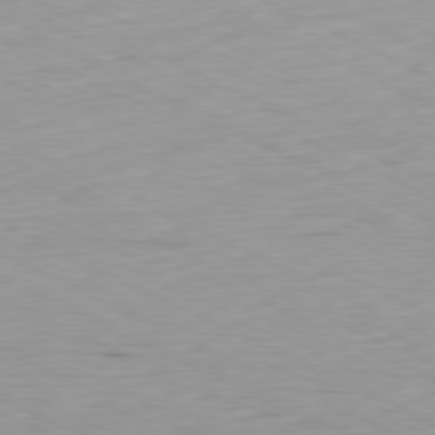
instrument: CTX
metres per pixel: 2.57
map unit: Ap
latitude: -80.2362
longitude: -67.2348
